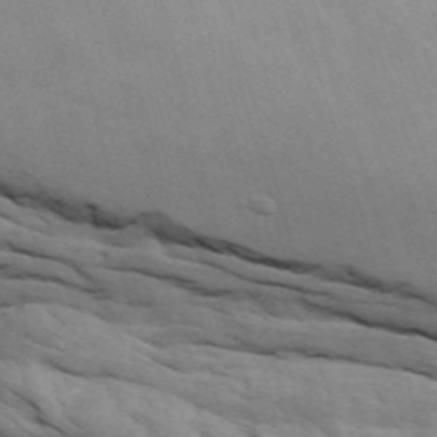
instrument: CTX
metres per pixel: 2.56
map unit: Ave
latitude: 15.9717
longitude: -129.4426
